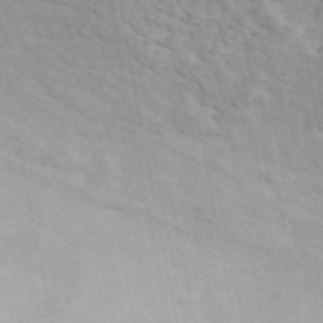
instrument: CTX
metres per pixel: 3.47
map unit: ANa
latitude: 45.8205
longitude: 27.5777
